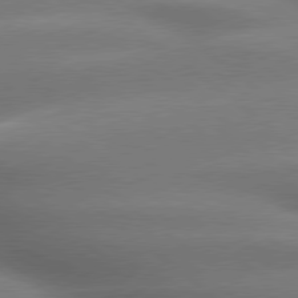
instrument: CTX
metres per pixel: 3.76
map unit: lApd
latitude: 79.4616
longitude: -118.2144
